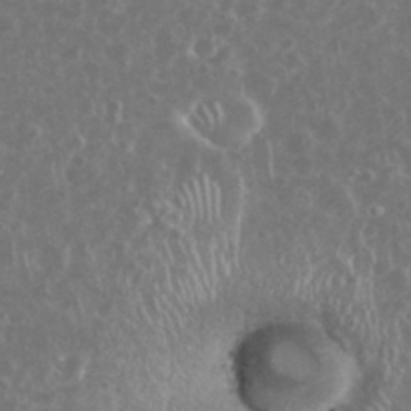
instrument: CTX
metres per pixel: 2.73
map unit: eHh
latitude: 34.2522
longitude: -60.7435
